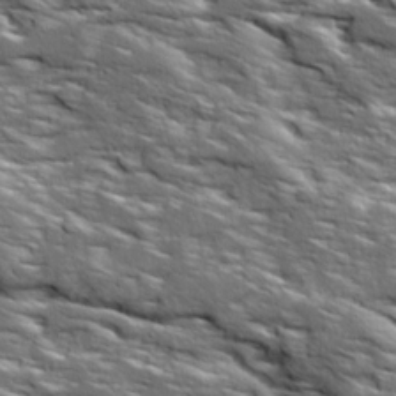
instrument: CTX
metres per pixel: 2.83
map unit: Ave
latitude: 19.2159
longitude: -135.6694
